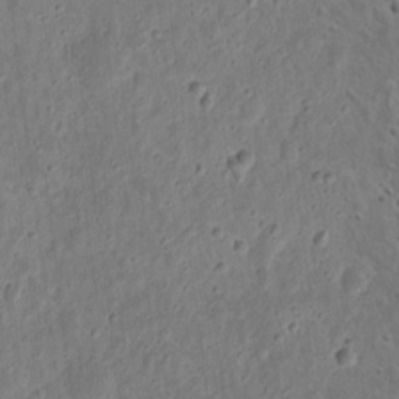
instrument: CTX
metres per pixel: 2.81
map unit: eHh
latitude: 10.6113
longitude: -73.2537
